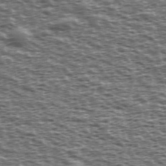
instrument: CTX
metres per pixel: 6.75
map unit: Ave
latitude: 38.7624
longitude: -112.7435
